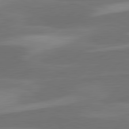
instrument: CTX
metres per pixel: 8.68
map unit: lApd
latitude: 81.5371
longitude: 125.0297
